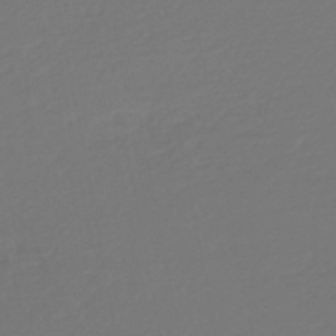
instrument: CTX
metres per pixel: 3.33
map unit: HNb
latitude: -47.4832
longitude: 57.3698
